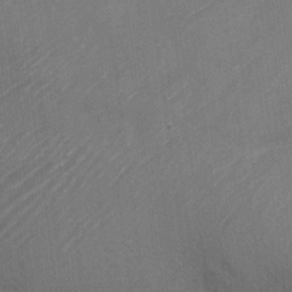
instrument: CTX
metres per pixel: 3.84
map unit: Nve
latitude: -19.7856
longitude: 108.3495
